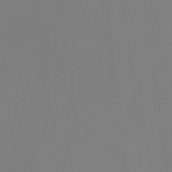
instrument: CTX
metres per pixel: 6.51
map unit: HNhu
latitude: 10.7057
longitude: 22.7463
